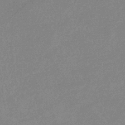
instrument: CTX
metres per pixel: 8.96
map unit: eHb
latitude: -37.7288
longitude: 77.0109
